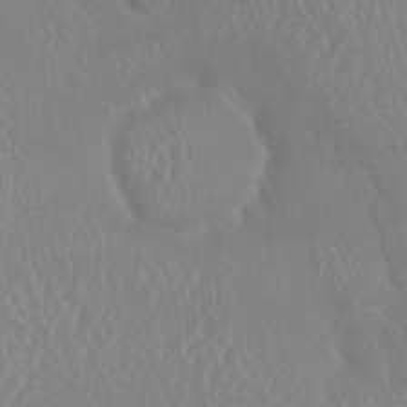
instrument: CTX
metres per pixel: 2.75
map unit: HNhu
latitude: -0.2362
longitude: 5.2942
